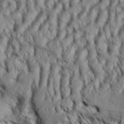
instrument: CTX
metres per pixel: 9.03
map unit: Aa
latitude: 33.1970
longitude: -136.6680
